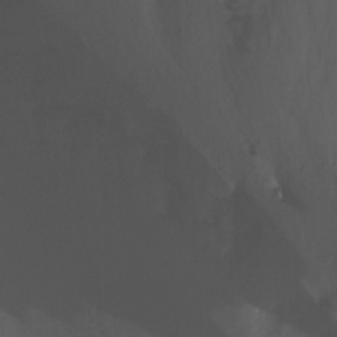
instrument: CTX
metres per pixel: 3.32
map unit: Ht
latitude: -15.0109
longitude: -53.5560
